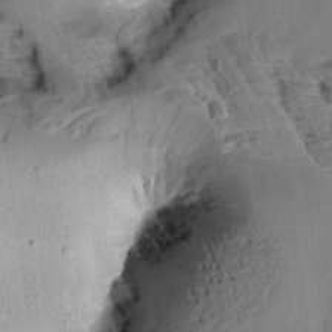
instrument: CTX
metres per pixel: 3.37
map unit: Aa
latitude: 10.1578
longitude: -141.9906
